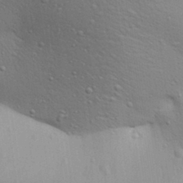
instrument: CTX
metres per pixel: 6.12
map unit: Aa
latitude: 30.7058
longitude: -145.6883
